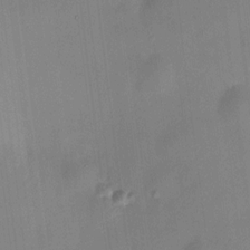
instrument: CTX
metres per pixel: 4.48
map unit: HNhu
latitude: 8.1578
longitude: 8.0850
